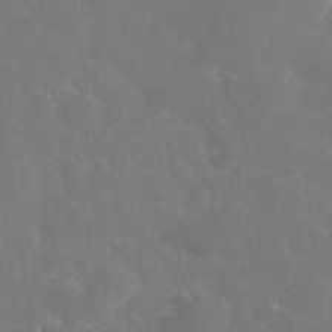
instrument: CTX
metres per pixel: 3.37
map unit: eHh
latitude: 32.7246
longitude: -60.8758
